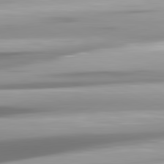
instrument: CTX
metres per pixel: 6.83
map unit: lApd
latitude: 81.6127
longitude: -147.6694
